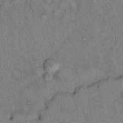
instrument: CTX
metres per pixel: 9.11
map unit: Hto
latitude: 11.7828
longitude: -61.0647
